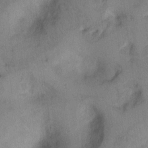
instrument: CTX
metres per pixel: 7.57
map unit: Hto
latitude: 8.8758
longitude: -58.5357
